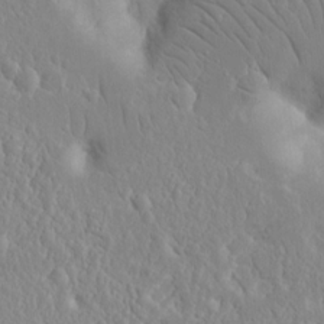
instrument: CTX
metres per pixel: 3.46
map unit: eHh
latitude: 15.2159
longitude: -71.3859
